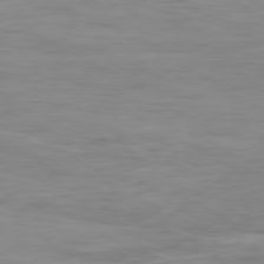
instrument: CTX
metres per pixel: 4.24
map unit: Ap
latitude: -79.7099
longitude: -77.1403
